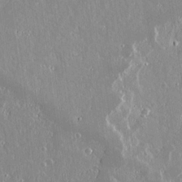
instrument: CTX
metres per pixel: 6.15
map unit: lAvf
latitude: 14.8191
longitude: -129.0458
